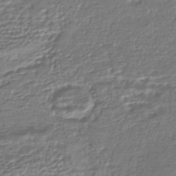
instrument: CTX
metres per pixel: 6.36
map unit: HNhu
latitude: -43.4832
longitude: 107.4833
